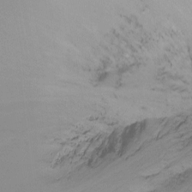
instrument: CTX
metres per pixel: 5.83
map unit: Ht
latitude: -16.1417
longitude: -48.9325
